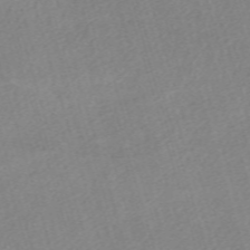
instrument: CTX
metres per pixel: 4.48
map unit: eHh
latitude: -61.2754
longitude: 53.5210
